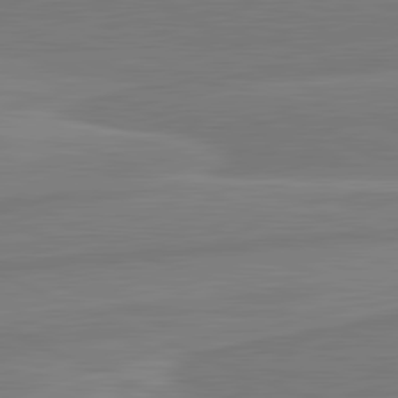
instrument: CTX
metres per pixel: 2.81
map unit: lApd
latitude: 82.0255
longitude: -173.3859
